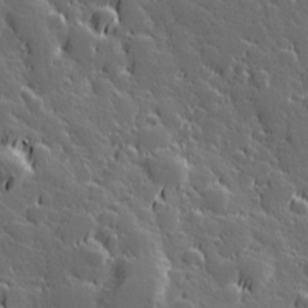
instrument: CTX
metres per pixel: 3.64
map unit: Hve
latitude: 27.1025
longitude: 144.6896
